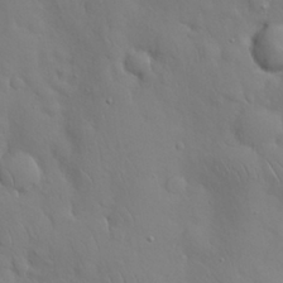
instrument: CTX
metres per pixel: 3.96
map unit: Nhu
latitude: 27.7450
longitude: -68.6113
